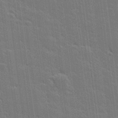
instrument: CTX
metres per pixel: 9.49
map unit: lHvf
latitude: 27.1214
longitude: 141.1242
